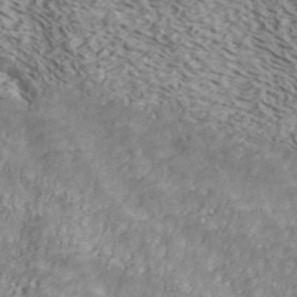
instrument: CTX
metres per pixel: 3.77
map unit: ANa
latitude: 40.7057
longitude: 54.1228
